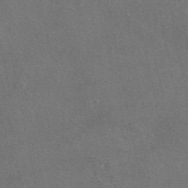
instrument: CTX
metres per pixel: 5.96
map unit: eAb
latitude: 47.6694
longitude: 113.9556
